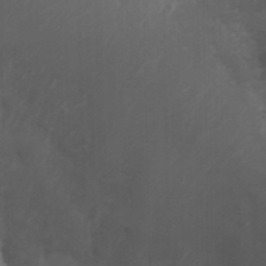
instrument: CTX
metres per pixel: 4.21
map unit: Nhu
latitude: -1.0487
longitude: -78.3468
